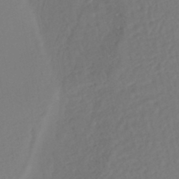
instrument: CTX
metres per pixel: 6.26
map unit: HNhu
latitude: -45.3132
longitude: 103.3888
